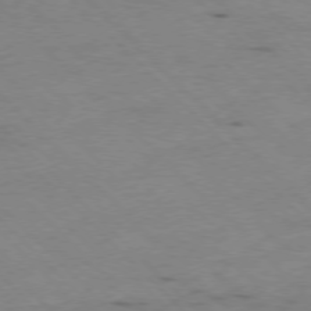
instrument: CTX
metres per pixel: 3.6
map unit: Ap
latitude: -77.9178
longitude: -61.4804
